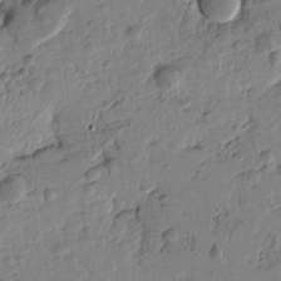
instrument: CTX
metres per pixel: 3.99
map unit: Htu
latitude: -1.0109
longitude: -176.1578
